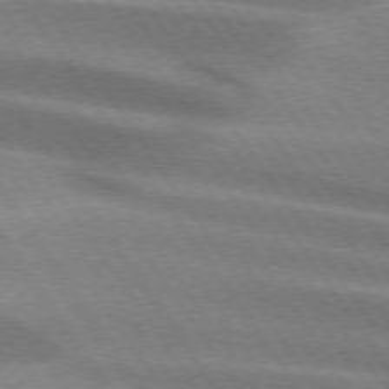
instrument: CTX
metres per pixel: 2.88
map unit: lApd
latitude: 74.6679
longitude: -63.7639
